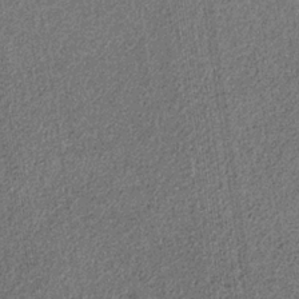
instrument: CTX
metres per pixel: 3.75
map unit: HNb
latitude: -32.0850
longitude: 58.1227
